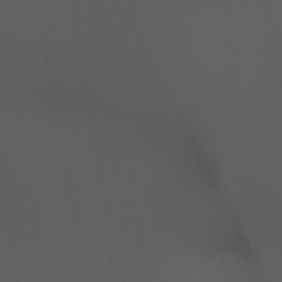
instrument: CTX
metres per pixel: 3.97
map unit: HNb
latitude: -44.1417
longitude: -43.8961
